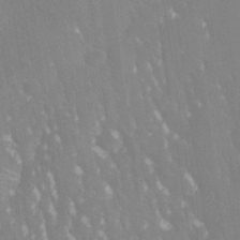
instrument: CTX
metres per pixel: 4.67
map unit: Nhe
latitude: -28.6330
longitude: -110.3656
